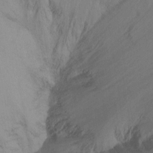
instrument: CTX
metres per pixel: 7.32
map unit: Ht
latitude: -8.3684
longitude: -39.4804
